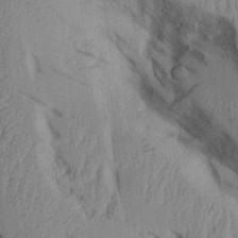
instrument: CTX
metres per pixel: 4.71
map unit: Aa
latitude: 26.3656
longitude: -129.5560
